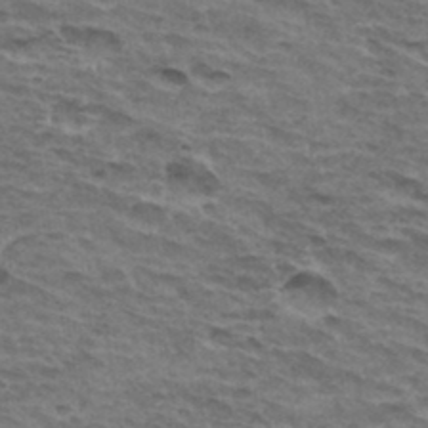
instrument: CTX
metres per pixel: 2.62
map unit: Hto
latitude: 34.3845
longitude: -42.9892
